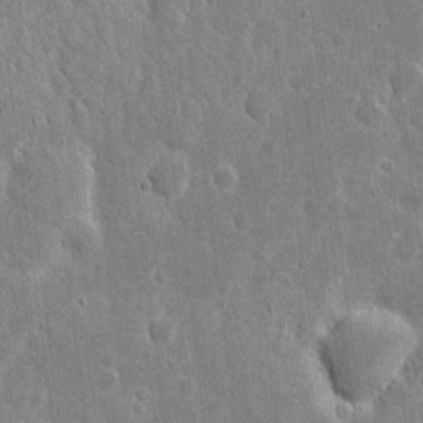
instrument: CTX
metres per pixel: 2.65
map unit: eHh
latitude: 6.7435
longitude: -70.2333
